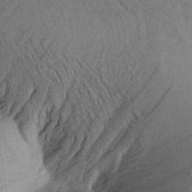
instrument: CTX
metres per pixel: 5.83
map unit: Aa
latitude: 20.0633
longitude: -146.6869
